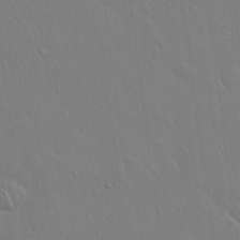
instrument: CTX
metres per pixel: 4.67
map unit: Hto
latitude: 17.5938
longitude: -56.5167
